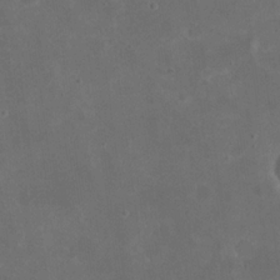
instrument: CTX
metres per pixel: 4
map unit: eHh
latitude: 19.6882
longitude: -65.2915
